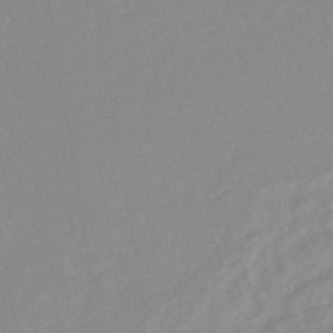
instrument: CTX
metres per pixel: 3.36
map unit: lHb
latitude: -44.3873
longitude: 79.3509
